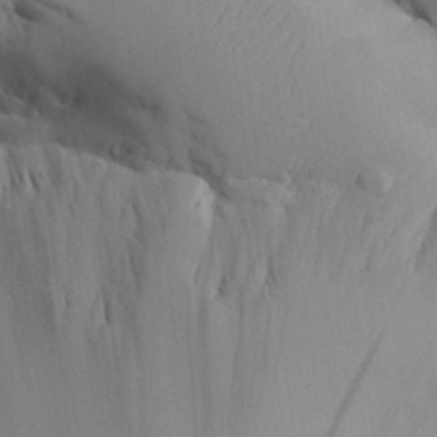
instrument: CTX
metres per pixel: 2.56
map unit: Aa
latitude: 26.2712
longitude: -129.2537
